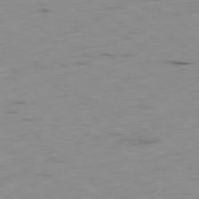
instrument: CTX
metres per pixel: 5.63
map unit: Ap
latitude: -79.8044
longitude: -72.4034
